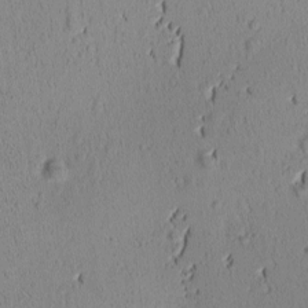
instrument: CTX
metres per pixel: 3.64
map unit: Ave
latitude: -9.5777
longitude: -121.8206
